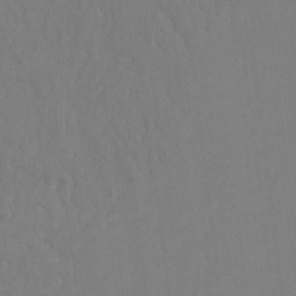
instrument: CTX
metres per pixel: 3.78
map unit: Hto
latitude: -8.4251
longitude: -43.8961
